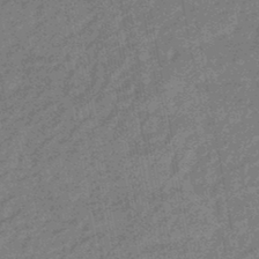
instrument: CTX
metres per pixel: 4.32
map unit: eHb
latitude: -44.6896
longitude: 88.7652
